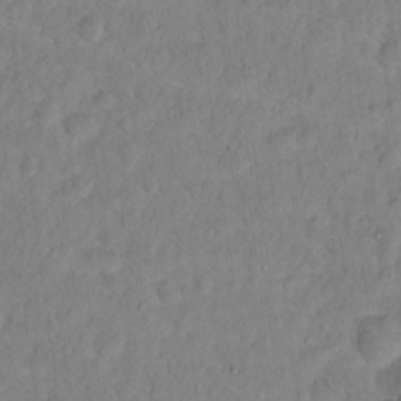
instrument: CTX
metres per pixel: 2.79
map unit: Hto
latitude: 12.8380
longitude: -36.5546
